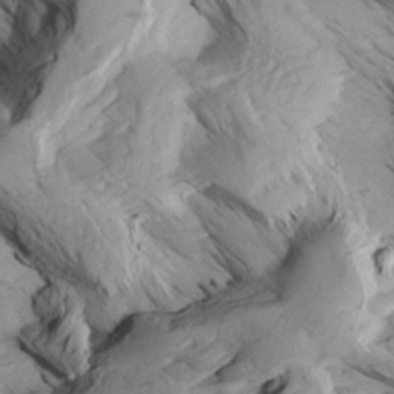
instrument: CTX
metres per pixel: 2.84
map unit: Aa
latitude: 27.3671
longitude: -133.6694
